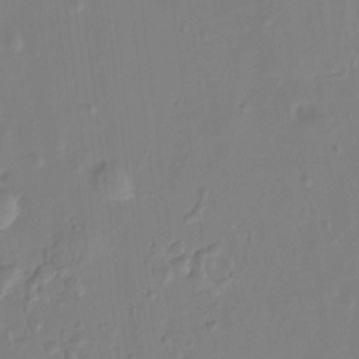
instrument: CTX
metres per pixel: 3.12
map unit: Hto
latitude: -8.4629
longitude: -43.6883
